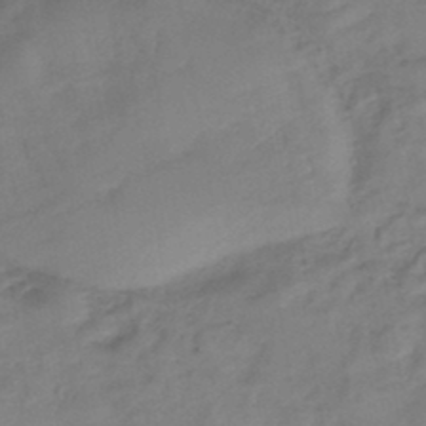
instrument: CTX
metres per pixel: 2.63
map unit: eHb
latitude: -43.8233
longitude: 85.0864
